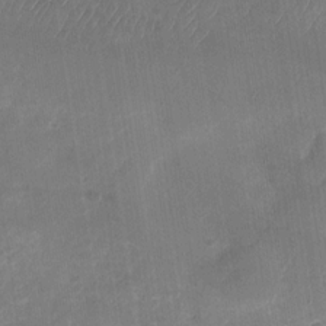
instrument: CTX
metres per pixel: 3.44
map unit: Nhu
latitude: -27.9745
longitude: -62.5735
